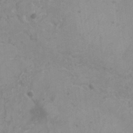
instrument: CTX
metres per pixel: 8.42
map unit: HNhu
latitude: -0.3307
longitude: 3.7288
